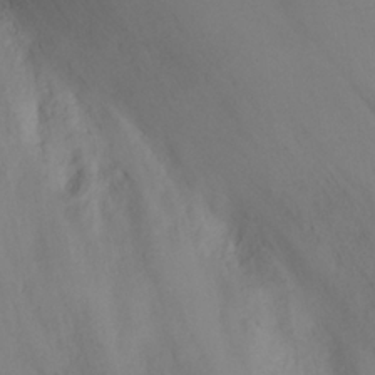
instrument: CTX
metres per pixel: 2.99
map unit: eHh
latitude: 25.3481
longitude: -64.9514
